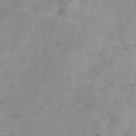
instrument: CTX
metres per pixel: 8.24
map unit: eHh
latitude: 30.9892
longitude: -73.2159
